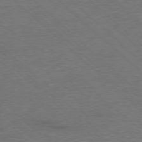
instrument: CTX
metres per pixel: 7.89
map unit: Hpe
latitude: -78.1039
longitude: 15.4266
